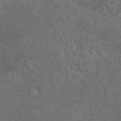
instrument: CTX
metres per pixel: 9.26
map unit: eAb
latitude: 43.3482
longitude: 109.7855
